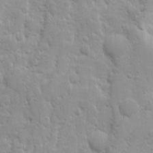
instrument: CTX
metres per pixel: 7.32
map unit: Ave
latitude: 10.0633
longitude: -104.5168
